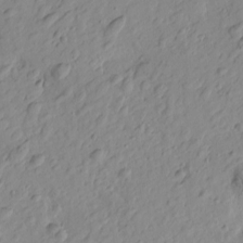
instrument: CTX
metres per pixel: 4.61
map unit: Htu
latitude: -0.1606
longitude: -175.1592
